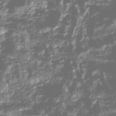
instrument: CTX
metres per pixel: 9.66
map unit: Nhu
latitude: -39.5777
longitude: -82.4034
